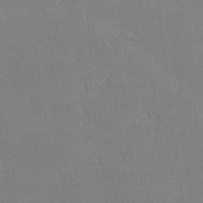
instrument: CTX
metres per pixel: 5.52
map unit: lHvf
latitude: -12.5574
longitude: -100.9703
